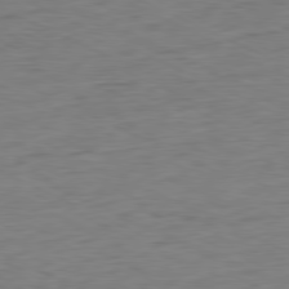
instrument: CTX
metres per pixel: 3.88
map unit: Ap
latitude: -80.5952
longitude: -81.7827
